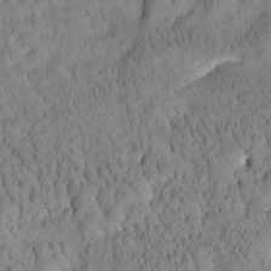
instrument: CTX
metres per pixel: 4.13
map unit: Htu
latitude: -3.9367
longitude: 173.8989
